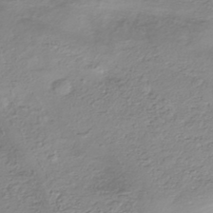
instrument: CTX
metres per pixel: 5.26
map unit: HNhu
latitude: -43.5399
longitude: 102.3873
